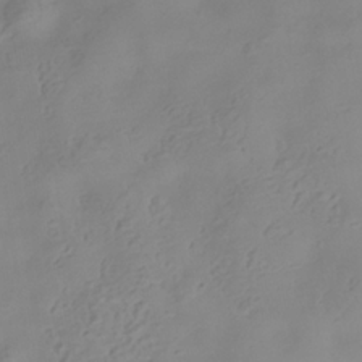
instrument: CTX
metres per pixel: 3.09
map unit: Hve
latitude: -34.1228
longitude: 91.6722
